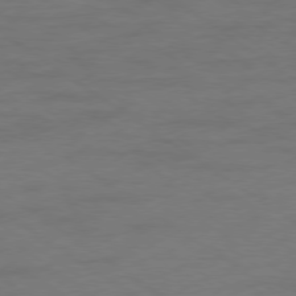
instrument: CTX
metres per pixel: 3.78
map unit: Ap
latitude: -79.4454
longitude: -53.3671
